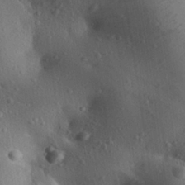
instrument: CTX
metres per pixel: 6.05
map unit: Aa
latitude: 23.0080
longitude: -137.7828
